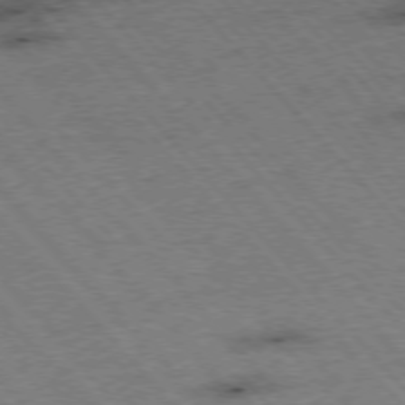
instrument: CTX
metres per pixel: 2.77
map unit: Hpe
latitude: -76.3873
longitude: -16.3845
